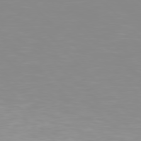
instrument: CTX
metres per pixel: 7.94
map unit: Hpe
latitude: 77.1403
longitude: -172.7435
